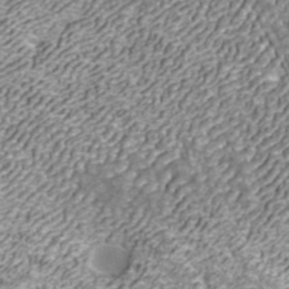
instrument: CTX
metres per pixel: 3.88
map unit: ANa
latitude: 42.1389
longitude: 27.2564
